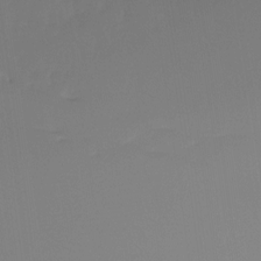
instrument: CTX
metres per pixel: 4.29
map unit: Ht
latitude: -15.2187
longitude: -51.9717
